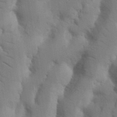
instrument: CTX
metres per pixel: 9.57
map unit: Nhu
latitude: 19.5371
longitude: -76.3467
